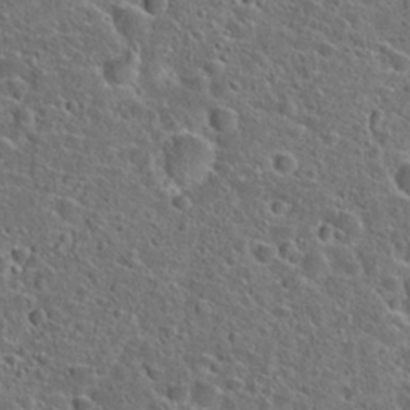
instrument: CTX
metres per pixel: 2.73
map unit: Hto
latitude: 23.7827
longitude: -46.2334
